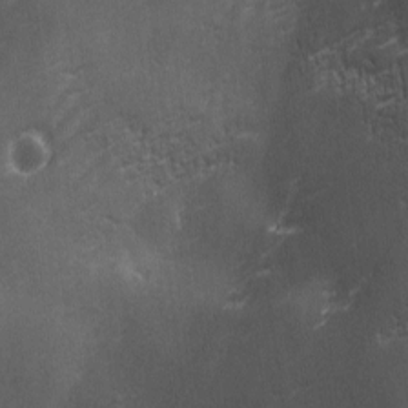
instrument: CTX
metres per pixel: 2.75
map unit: Ave
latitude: 2.0822
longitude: -112.2333
